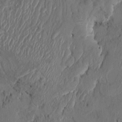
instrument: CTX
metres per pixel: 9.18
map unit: HNhu
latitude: 3.9528
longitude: -7.2348
